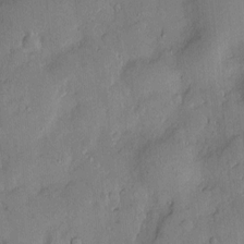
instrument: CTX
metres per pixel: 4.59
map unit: Hve
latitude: -11.2943
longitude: 175.6910
